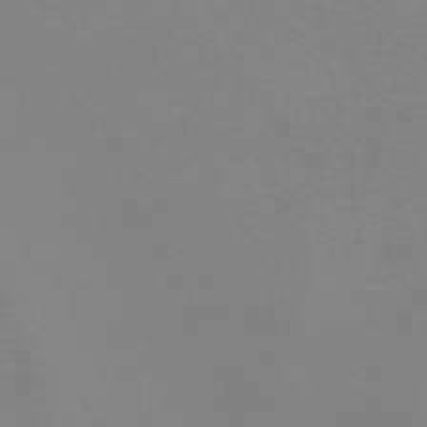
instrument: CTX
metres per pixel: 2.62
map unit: HNb
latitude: -45.8233
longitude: -42.0633
